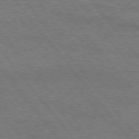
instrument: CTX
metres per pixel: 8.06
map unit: Hpe
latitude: 75.3671
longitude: -151.5560
